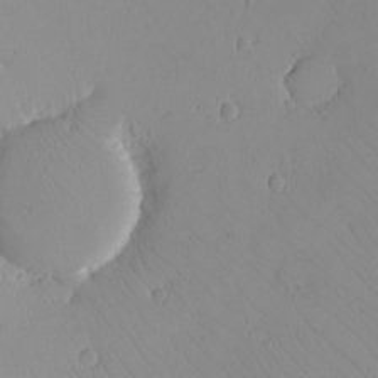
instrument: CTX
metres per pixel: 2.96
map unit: eHh
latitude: -8.1984
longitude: -69.6883
